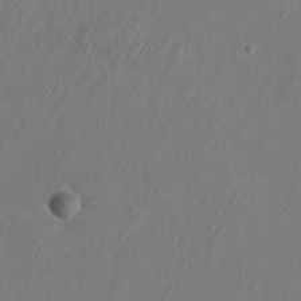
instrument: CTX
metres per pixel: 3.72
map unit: eHh
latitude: -7.1242
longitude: -76.1200
